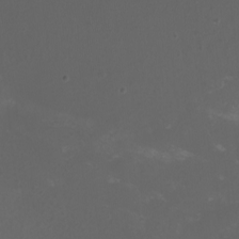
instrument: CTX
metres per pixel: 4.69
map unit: eHh
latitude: -6.8030
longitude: -76.6490
